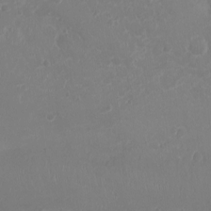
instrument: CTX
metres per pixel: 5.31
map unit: Ht
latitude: -2.4062
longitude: -16.6679
